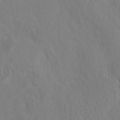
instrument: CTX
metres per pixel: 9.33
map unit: ANa
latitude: 40.5734
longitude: 29.3132
